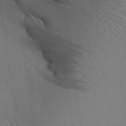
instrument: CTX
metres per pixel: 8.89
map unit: Aa
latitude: 26.1767
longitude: -137.8017
